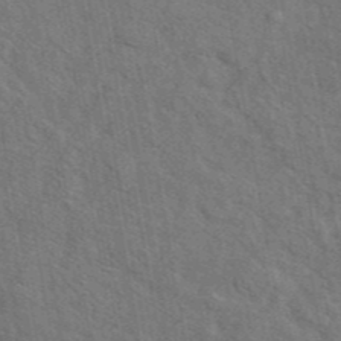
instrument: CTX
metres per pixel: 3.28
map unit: eAb
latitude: 43.8206
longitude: 110.0472
